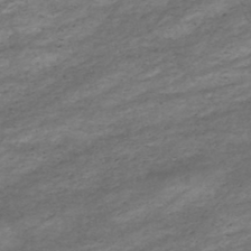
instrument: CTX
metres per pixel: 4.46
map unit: HNhu
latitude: -47.1998
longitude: 28.6707
